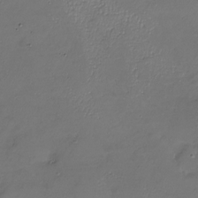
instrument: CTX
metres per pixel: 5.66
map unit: Nhu
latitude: -27.8989
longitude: -58.9325
